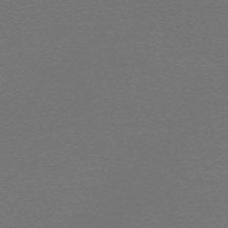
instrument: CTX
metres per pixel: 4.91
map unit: eHh
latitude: -63.7666
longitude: 52.3495
